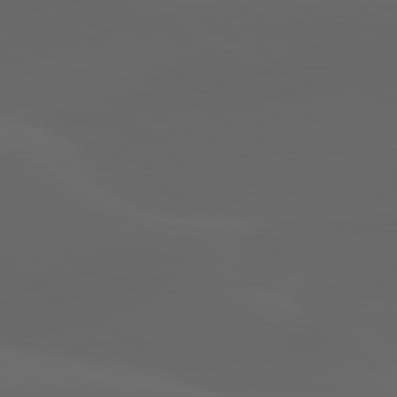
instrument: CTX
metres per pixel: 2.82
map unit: lApd
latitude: 80.6490
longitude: -85.7828
